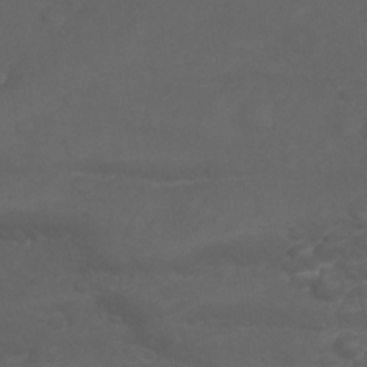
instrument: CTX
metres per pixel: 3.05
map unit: Nhu
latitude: 28.1955
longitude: -55.8772
